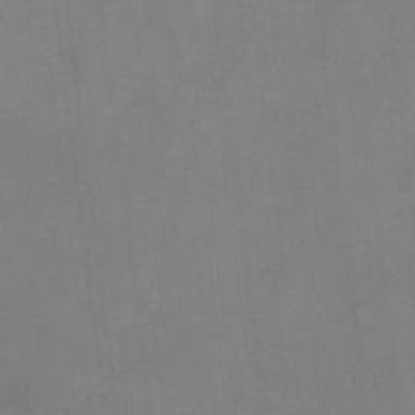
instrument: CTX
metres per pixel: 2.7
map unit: eHh
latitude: -8.6518
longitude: -68.9891
